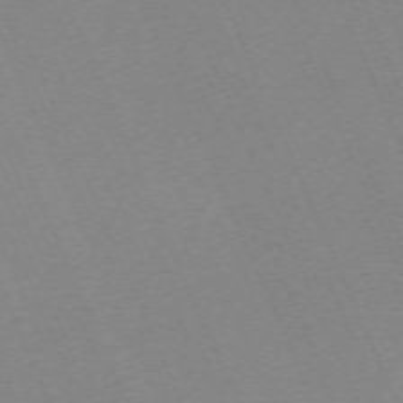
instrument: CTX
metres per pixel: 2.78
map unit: Hpe
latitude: -70.5196
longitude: 12.1039
